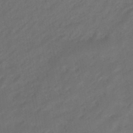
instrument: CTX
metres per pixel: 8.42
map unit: eHb
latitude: -46.5007
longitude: 85.1053
